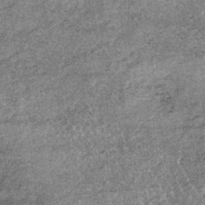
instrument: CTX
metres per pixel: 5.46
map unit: lHb
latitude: -36.8597
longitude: 66.4062
